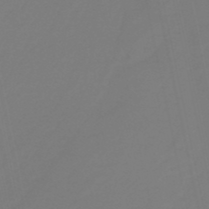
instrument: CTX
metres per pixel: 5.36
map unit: HNb
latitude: -37.9556
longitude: 55.4832
